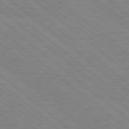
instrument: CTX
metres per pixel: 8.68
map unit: Hpe
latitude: 78.3090
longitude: -123.8583
